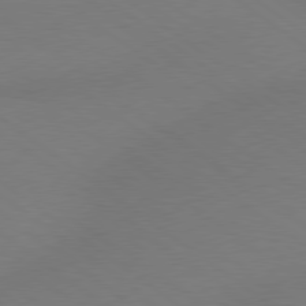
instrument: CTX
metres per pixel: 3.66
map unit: Hpe
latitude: 78.8947
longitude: -151.5560
